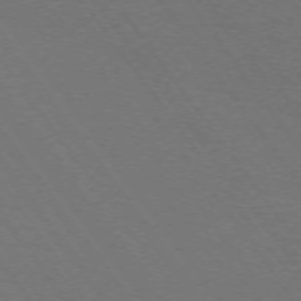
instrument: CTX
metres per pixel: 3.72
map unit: Ap
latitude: -75.1243
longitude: -75.4238
